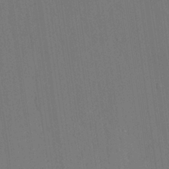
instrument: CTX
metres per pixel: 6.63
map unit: Aa
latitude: 26.0633
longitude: -137.9150
